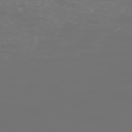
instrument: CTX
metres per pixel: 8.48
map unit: Hpe
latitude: -73.2943
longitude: 4.1039
